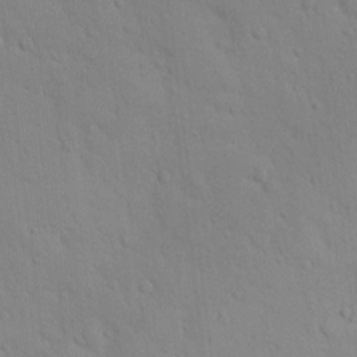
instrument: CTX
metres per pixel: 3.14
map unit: lAvf
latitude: 9.2726
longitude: 168.3306
